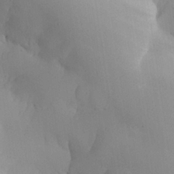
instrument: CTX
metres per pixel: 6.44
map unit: Aa
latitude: 26.6113
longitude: -128.4034
